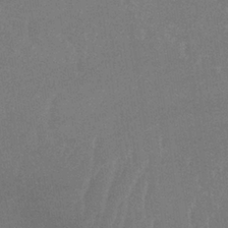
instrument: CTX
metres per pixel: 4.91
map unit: eHb
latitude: -33.8234
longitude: 68.0661
